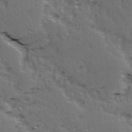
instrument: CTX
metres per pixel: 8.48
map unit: Ave
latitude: 15.3860
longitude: -104.5735
